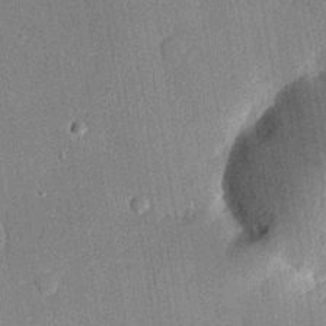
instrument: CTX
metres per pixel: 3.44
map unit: lHvf
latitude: 21.1214
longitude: 145.0109
